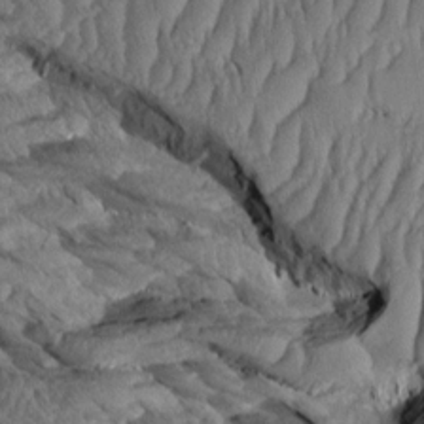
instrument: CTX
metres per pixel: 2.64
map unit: Aa
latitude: 8.5546
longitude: -130.8758
